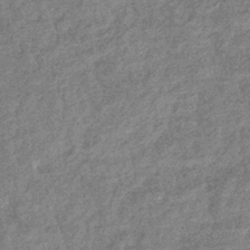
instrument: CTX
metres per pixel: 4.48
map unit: eHb
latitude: -36.9352
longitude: 80.0472
